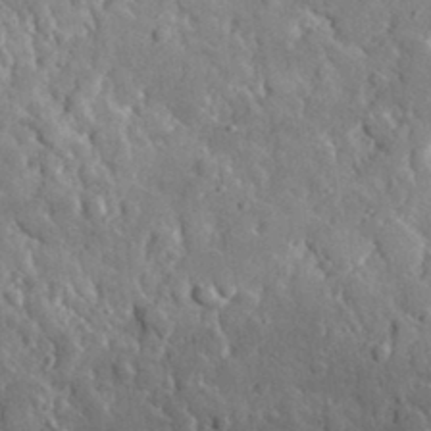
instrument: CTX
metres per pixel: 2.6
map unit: lHvf
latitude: 34.7435
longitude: -87.7827
